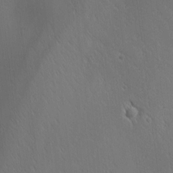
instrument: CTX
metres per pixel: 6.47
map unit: Ave
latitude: 1.8394
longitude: -115.4804
